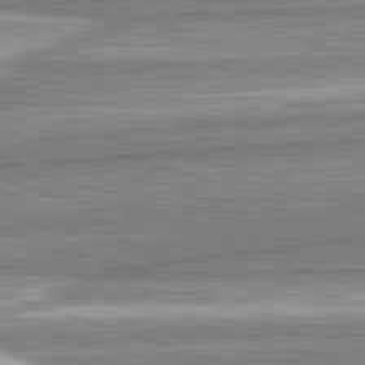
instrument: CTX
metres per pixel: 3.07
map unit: lApd
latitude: 82.5545
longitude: 167.2376
